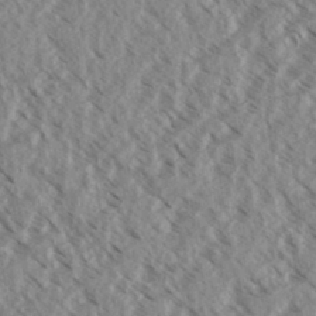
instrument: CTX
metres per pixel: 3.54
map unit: eHh
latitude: 34.4412
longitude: -140.2900
